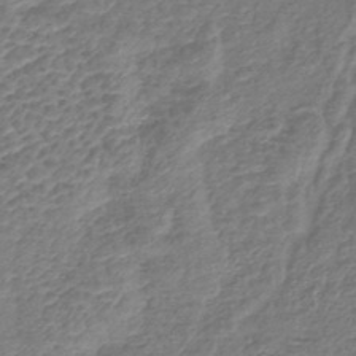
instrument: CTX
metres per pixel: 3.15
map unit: lHb
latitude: -42.6518
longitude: 78.8408
